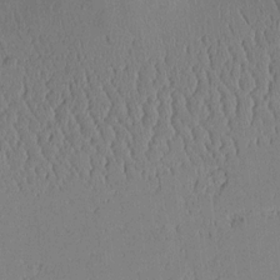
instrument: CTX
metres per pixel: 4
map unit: Aa
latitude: 11.5182
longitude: -127.7072
